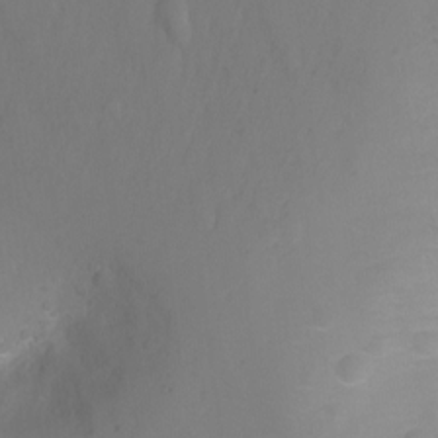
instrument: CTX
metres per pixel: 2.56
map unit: Ht
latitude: -1.8423
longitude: -27.1781
